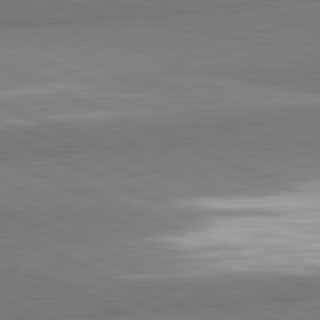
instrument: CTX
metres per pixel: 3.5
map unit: lApd
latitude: 82.0444
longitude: 162.0661
